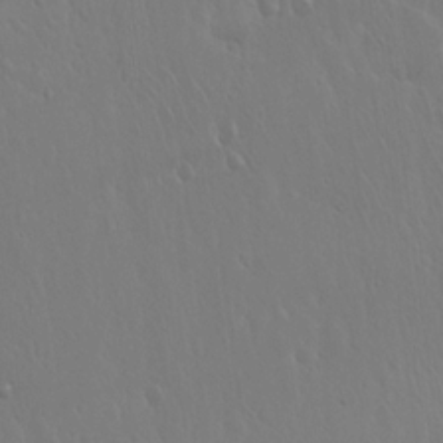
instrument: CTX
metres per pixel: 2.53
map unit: Hto
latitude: 17.7261
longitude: -58.8380
